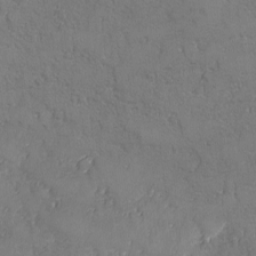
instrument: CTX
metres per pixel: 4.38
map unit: Ave
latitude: -7.7099
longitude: -118.3278
